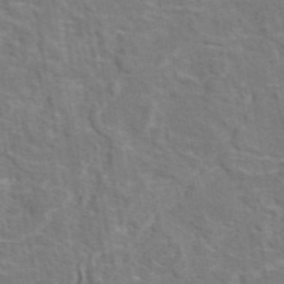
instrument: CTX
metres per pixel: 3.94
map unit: eAb
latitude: 45.1403
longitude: 110.2550
